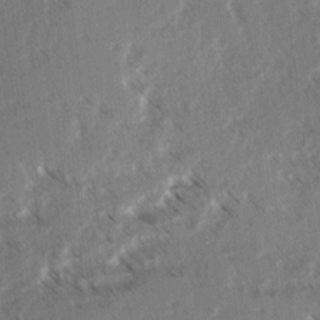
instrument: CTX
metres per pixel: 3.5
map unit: lAvf
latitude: 4.4412
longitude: -105.8017
